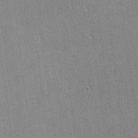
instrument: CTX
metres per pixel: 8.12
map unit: lHvf
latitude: -11.6344
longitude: -101.8961
